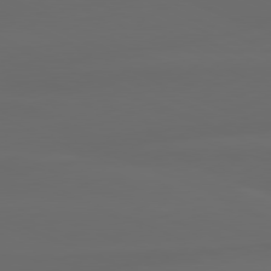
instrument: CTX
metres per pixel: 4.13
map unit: lApd
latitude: 80.4412
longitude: -118.2333
